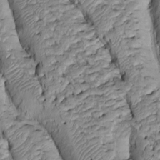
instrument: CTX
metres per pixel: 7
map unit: Htu
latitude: -6.2928
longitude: 154.4251
